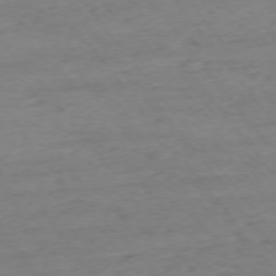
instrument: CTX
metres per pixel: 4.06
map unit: Ap
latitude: -75.2376
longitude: -84.3089
